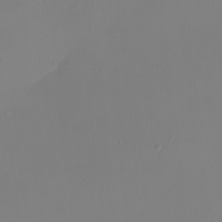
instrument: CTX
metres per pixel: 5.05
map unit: eHh
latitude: -5.4832
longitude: -83.9906
